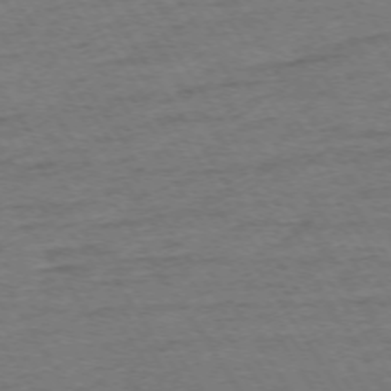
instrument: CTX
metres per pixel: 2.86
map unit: Ap
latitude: -74.0661
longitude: -84.7435
